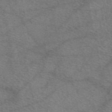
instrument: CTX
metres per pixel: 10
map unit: eAb
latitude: 50.5545
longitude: 116.4817
